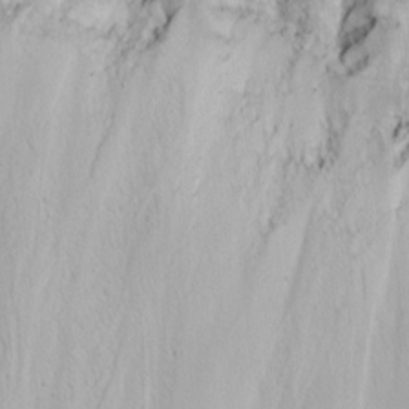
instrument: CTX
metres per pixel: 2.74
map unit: Nhu
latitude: -4.2928
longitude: -85.2915
